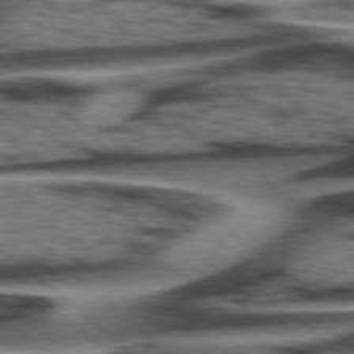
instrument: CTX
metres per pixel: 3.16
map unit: Hpe
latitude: 77.9528
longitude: -156.2522
